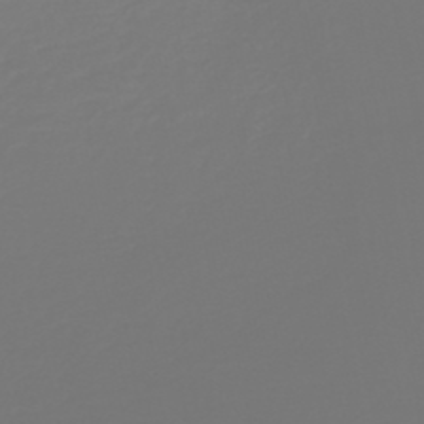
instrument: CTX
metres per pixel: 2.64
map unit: HNb
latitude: -46.6518
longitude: 56.4629
